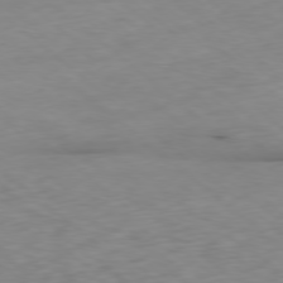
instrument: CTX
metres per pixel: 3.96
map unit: Ap
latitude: -78.4629
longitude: -88.4223
